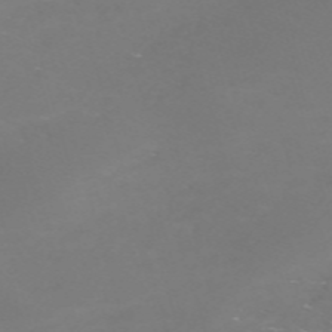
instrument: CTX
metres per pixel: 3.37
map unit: Nve
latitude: -59.6532
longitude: 60.0472
